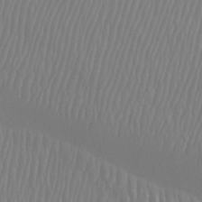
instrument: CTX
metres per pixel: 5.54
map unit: Htu
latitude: -8.3873
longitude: -75.3671
